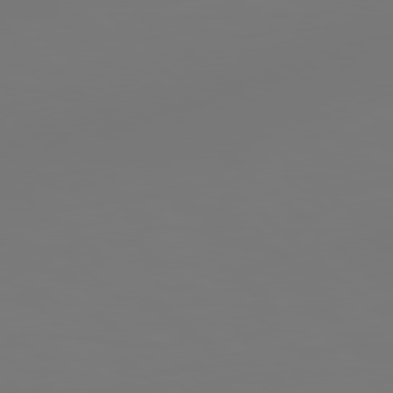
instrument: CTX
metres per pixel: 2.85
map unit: Hpe
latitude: 78.4790
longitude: 178.2361
